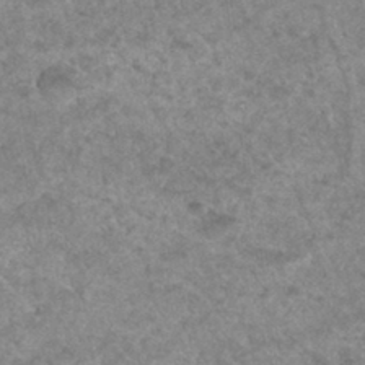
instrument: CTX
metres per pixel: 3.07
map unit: Hto
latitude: 33.1025
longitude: -49.3671
